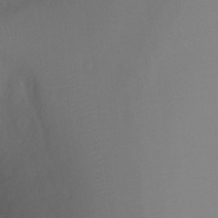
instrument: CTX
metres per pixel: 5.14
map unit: Ht
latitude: -6.6707
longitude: -34.4601
